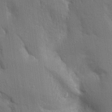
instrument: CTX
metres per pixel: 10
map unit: Aa
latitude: 16.2523
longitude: -149.3293
